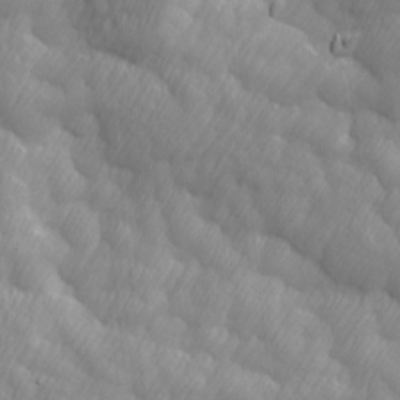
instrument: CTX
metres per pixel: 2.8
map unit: Ave
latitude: 13.2537
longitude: -105.5371
